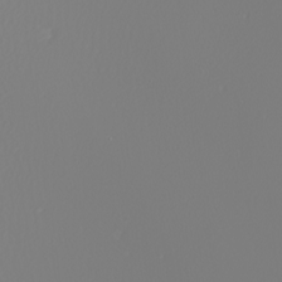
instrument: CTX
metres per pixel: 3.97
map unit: Nhu
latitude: -6.5573
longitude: -95.8206
